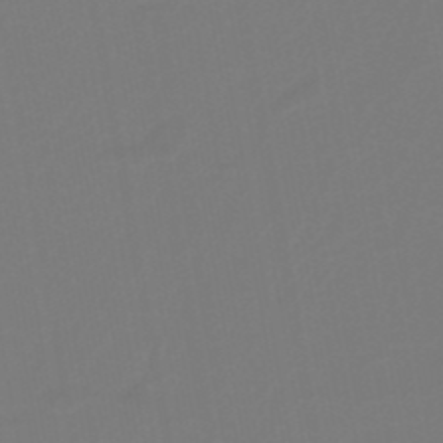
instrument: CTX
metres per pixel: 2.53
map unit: lHb
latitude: -38.2362
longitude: 55.8045
